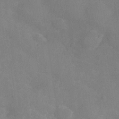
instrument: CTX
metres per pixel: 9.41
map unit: Hve
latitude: -31.6533
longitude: 95.2753
